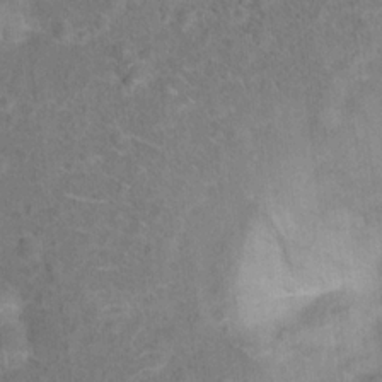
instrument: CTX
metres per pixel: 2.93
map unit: Hto
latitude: 15.8206
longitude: -41.8583
